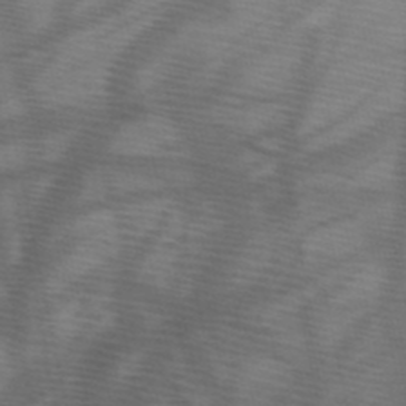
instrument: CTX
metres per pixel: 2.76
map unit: HNb
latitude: -47.6533
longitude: -41.2536
